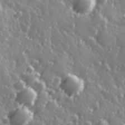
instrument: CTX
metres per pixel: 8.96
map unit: Hve
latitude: 28.1200
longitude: 146.9353
